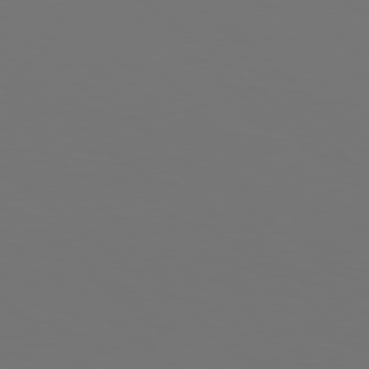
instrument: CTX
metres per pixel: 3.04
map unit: Hpe
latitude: 78.4412
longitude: -174.6302
